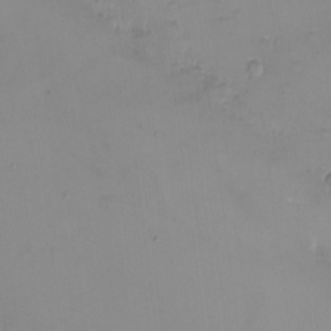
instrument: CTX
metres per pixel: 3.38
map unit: eHh
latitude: -9.9178
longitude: -66.1577
